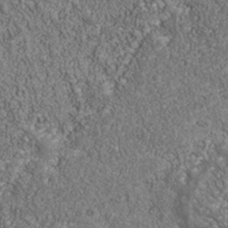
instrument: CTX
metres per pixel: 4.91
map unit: Nhu
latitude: -39.5210
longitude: -84.1200
